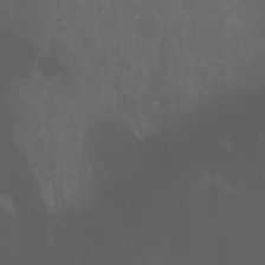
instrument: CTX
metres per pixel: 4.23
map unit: Hto
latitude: -7.5210
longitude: -45.2726
